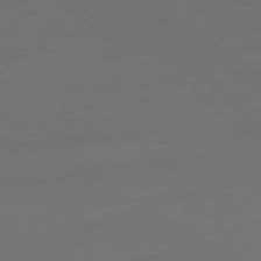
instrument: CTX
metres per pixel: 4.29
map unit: Ap
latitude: -79.3887
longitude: -54.1011
